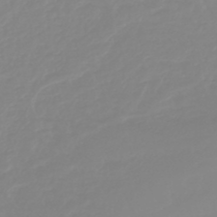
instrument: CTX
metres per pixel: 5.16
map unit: lHb
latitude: -44.1228
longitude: 79.1053
